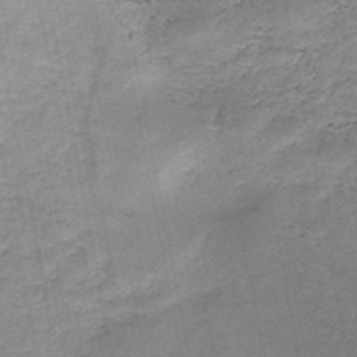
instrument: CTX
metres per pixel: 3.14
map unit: HNb
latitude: -48.4062
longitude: -40.0822
